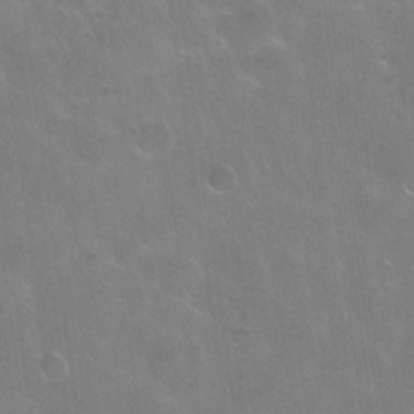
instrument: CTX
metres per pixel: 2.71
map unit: Hto
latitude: 24.5356
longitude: -51.1781
